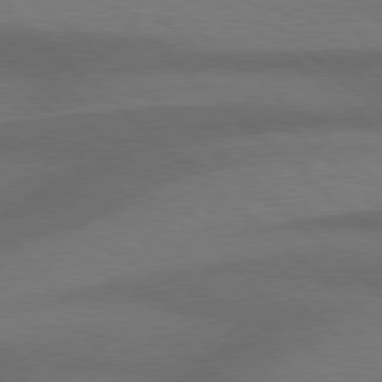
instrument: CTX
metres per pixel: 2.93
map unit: Hpe
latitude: 77.7827
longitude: -157.3103
